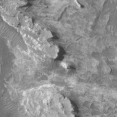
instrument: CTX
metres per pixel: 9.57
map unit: HNhu
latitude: 2.2522
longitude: 6.2361
